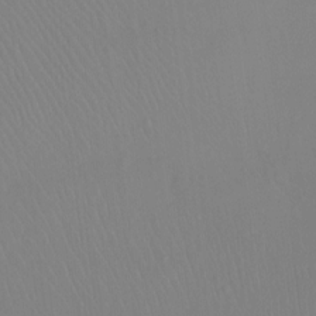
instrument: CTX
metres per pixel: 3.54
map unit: Ht
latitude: -8.3117
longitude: -38.3278
